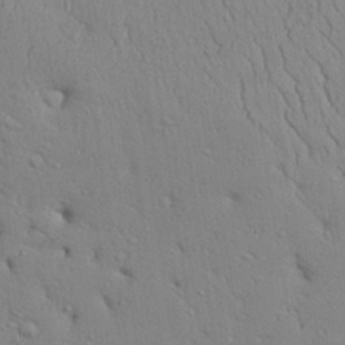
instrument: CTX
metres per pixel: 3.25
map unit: Aa
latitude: 31.1592
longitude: -144.9136
